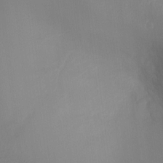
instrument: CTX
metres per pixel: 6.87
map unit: Ht
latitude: -5.1998
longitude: -25.6316
